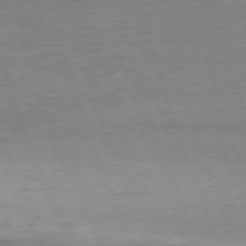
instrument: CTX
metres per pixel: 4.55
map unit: Ap
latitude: -76.9164
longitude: -72.7247
